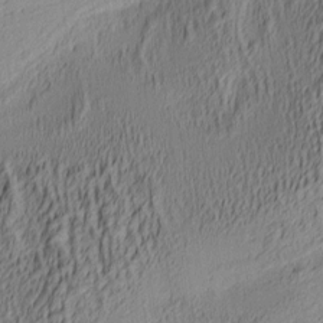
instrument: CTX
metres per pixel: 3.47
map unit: lAa
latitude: 4.8758
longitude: -115.7260
